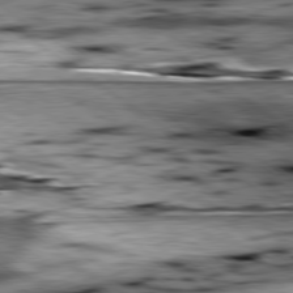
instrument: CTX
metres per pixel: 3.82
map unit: lApd
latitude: 79.5371
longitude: -48.7624
